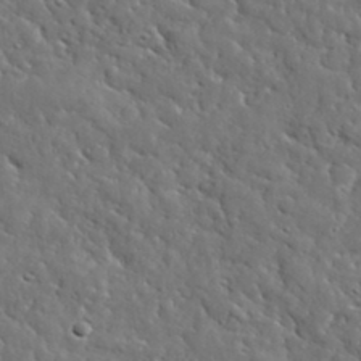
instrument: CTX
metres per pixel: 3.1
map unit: lHvf
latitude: 36.3279
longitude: -86.2144
